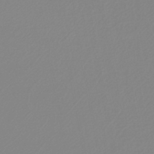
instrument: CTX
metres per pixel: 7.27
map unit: lHb
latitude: -44.6519
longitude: 54.9731
